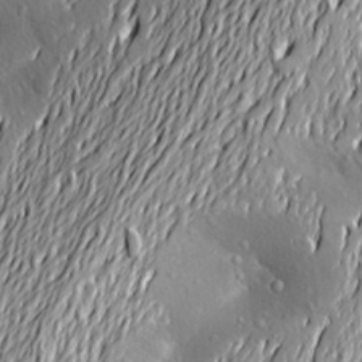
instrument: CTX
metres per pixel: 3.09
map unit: Aa
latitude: 20.8380
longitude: -150.0633
